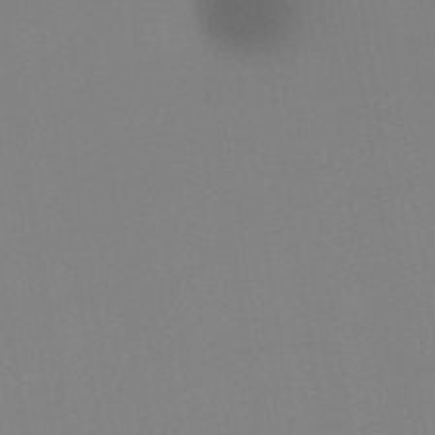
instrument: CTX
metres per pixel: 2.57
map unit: lHb
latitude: -49.1620
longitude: 67.5588
